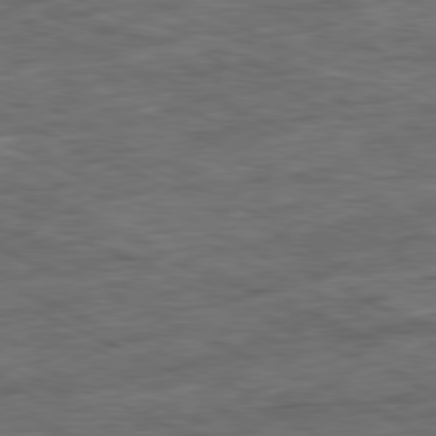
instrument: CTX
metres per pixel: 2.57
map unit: Ap
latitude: -80.9731
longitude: -90.6302
